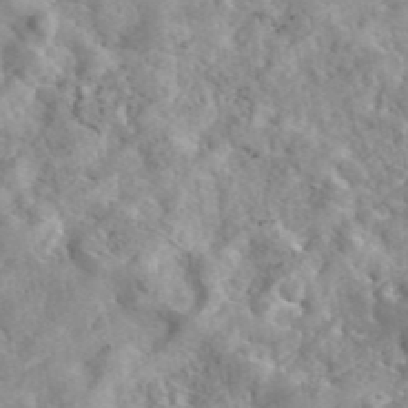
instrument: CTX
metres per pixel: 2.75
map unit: eAb
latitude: 45.3859
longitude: 128.5385
